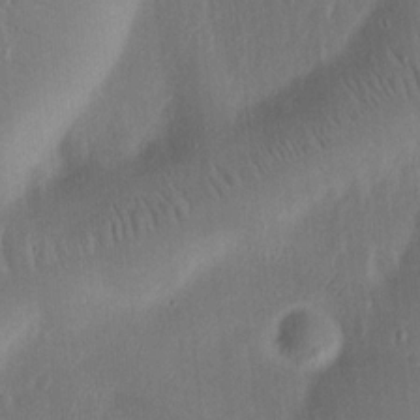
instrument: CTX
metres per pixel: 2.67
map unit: Ht
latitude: 14.4412
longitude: -74.8380
